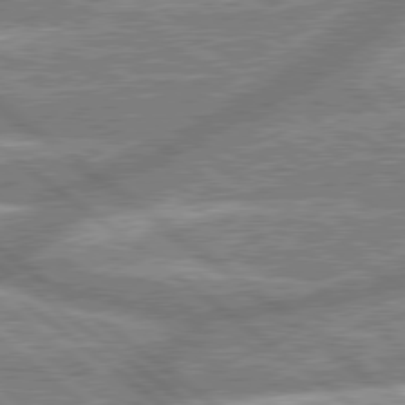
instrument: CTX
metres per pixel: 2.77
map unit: lApd
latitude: 79.2537
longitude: -158.1389
